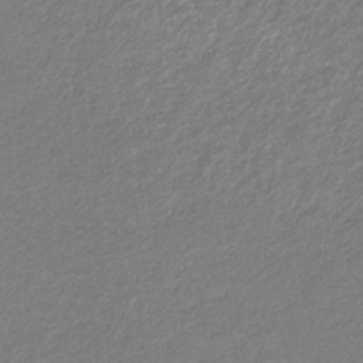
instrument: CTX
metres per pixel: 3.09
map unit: eHb
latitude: -31.2754
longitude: 67.0486
